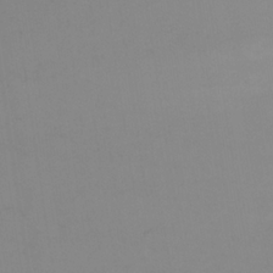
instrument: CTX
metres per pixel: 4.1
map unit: HNhu
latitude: -27.1809
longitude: 74.1228
